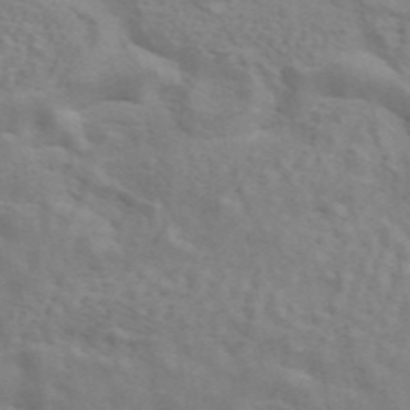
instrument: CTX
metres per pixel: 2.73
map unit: ANa
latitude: 45.3104
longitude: 26.0094
